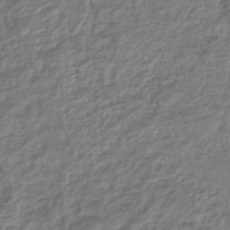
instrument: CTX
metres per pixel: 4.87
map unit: HNhu
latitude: -44.5385
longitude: 102.8408
